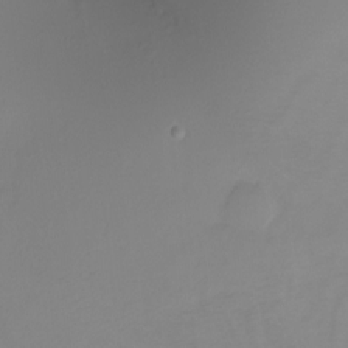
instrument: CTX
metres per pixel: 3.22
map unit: Ht
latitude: -6.5196
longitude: -30.0633
